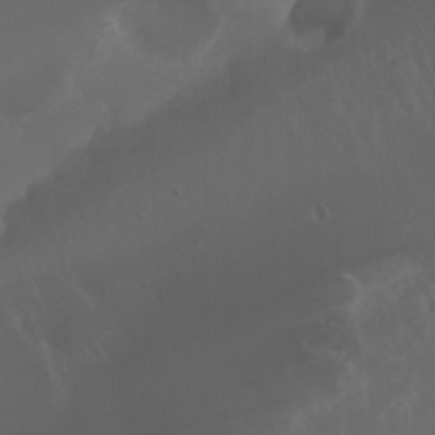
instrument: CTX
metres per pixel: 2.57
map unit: Nhu
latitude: 22.8758
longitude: -63.5938
